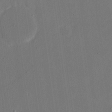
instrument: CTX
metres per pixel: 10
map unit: eHh
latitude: 19.3859
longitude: -69.8583
